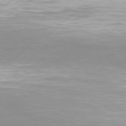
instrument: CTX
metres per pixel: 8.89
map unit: Hpe
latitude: 77.8205
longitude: -131.7450
